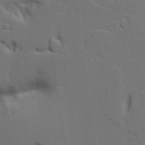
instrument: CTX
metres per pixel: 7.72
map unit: Aa
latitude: 21.6316
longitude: -124.1200
